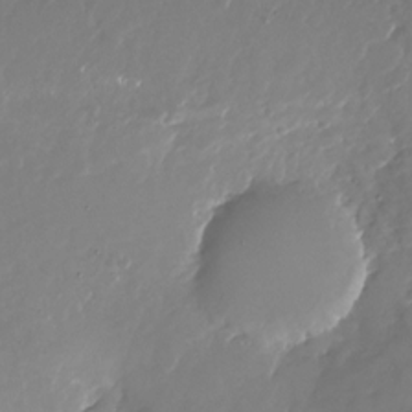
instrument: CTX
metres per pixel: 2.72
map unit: Nhu
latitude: -26.4062
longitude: -73.6505
